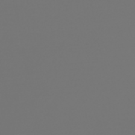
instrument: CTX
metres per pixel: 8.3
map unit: lHb
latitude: -47.6533
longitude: 62.9919
